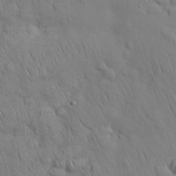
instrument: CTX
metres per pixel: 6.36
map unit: Nhu
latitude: 27.8961
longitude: -68.8191
